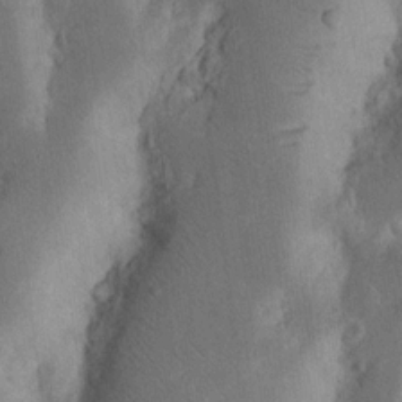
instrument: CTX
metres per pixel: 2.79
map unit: Nhu
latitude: 16.6302
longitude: -74.7435
